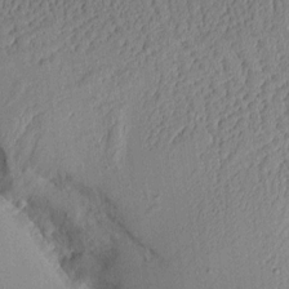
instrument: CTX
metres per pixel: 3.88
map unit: Aa
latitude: 10.1956
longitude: -128.2333
